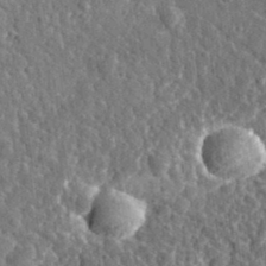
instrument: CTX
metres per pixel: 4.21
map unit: eHh
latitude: 35.4615
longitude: -79.9150
